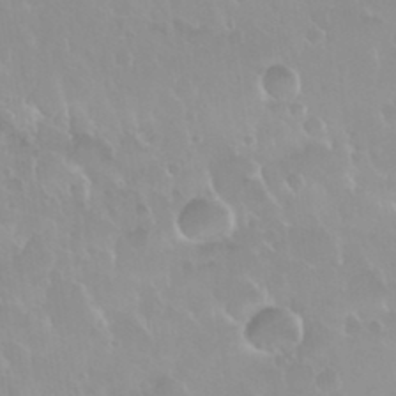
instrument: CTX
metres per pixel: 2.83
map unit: Nhu
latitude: 29.8772
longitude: -56.4978
